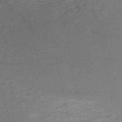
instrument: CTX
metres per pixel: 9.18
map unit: HNb
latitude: -50.9164
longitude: -41.1403
